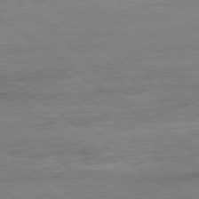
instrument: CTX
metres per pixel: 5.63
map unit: Ap
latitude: -80.0094
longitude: -80.8947
